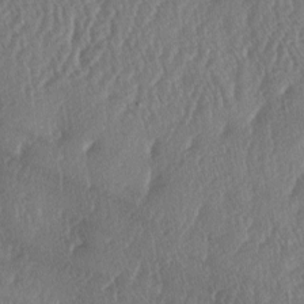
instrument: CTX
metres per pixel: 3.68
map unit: lAa
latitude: -5.7099
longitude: -130.4034
